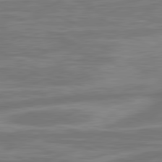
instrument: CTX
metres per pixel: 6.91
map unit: lApd
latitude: 81.1403
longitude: -175.9717
